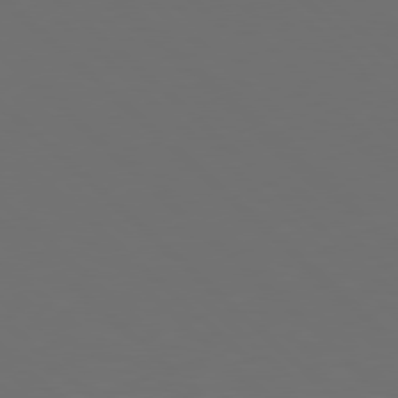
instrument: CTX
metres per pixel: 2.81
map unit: Hpe
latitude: 77.9339
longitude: -168.0822
